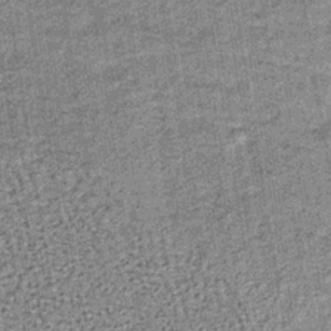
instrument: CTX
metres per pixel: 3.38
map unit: lHb
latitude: -37.2942
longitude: 64.1984
